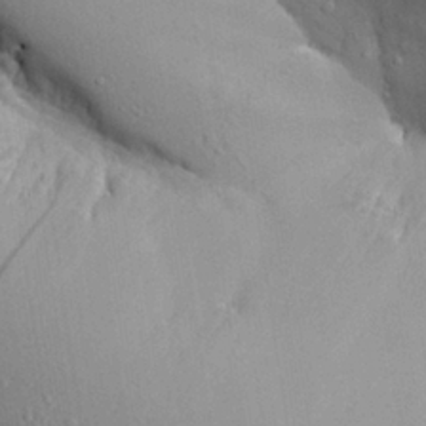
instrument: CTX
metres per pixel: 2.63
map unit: Aa
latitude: 26.8758
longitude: -129.1214
